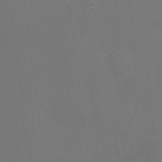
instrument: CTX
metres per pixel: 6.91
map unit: Ht
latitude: -3.1620
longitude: -18.8947
